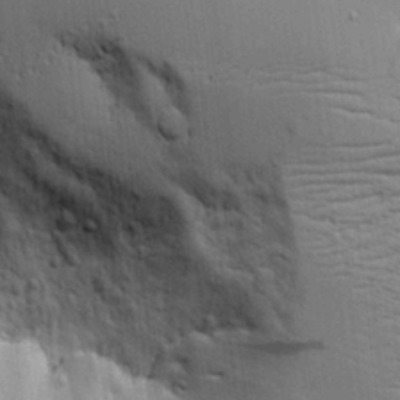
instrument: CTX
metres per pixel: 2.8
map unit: Aa
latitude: 18.6679
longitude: -125.2159
